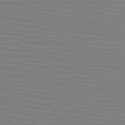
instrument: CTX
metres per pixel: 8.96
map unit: HNb
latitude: -45.9178
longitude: -46.4979
